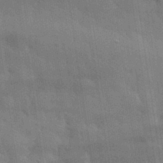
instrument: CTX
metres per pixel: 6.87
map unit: eHh
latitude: 31.7639
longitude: -70.9514
